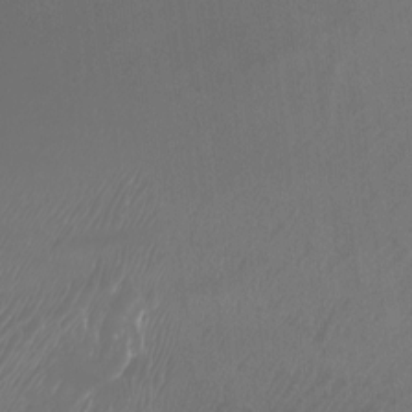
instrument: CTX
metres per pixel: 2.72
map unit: Aa
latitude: -7.4454
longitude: -78.8569
